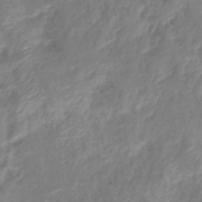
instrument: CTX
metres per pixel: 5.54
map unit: eHb
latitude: -40.6329
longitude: 79.2187
